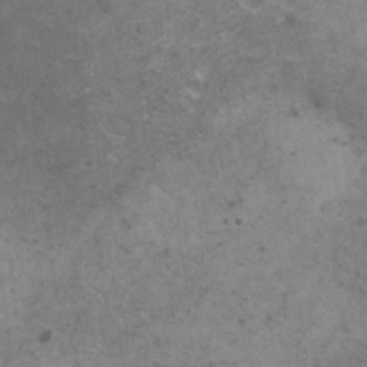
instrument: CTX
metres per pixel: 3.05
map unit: HNhu
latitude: 1.3481
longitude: 2.9163
